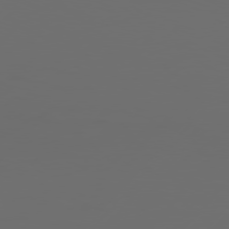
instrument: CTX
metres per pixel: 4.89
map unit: Hpe
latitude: 76.6301
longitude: -139.4048
